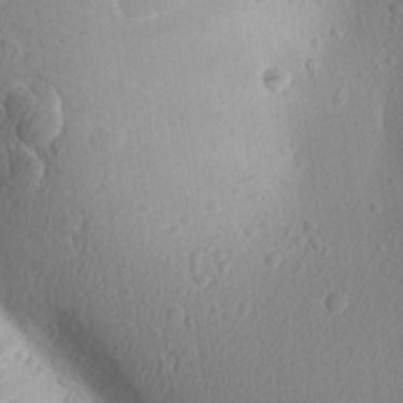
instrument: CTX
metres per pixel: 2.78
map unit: Aa
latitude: 27.3104
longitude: -142.8380
